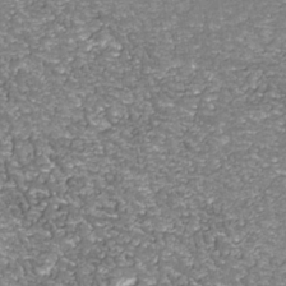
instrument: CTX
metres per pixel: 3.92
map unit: Nhu
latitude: -38.6141
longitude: -82.3656
